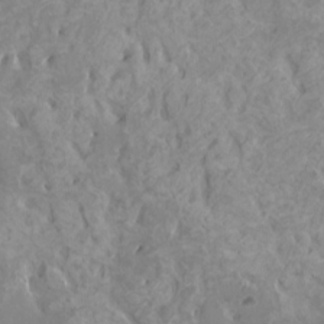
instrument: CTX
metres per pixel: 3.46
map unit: HNhu
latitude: 1.9906
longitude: 7.6722
